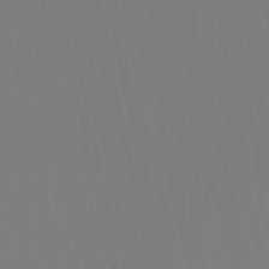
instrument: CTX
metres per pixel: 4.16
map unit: eHb
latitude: -50.8030
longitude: 73.4265
